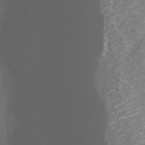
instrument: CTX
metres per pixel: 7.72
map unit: Nhu
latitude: -40.3495
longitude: -83.2725
